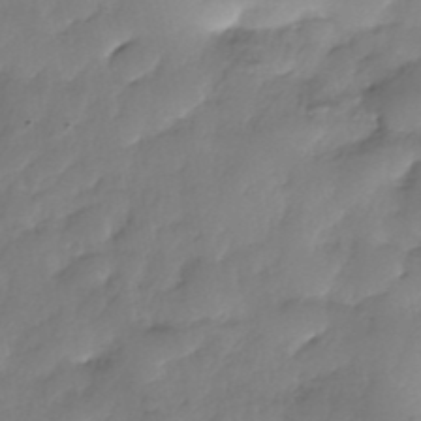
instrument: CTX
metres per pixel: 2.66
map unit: Nhe
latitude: -38.4251
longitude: -149.0647
